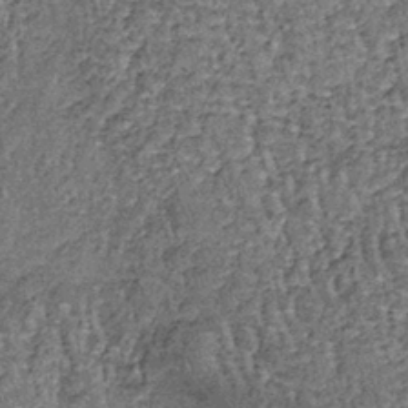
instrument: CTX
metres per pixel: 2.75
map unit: lHb
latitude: -38.8030
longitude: 65.2565
